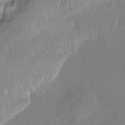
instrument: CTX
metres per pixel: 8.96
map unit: Htu
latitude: -14.7275
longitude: -47.4049
